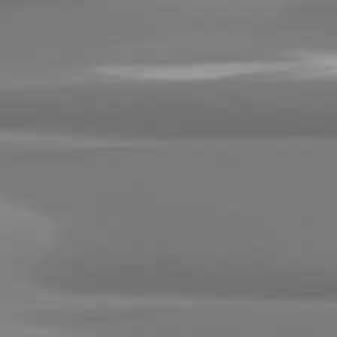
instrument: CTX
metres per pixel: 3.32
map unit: lApd
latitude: 81.7261
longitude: 176.6707
